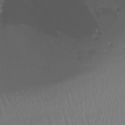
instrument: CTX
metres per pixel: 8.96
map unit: Htu
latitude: -15.6155
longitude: -46.3468
